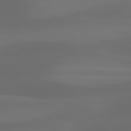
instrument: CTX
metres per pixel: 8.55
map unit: lApd
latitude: 81.0269
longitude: 123.5021
